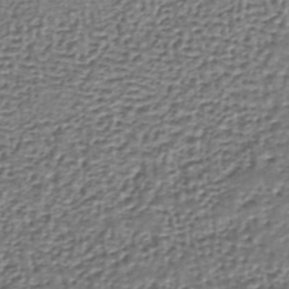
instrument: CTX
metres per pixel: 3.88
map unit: lHb
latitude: -35.9367
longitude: 60.0472
